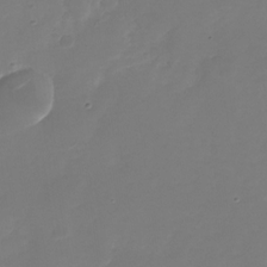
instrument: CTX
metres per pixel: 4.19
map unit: Nhu
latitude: -28.3117
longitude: -67.9339
